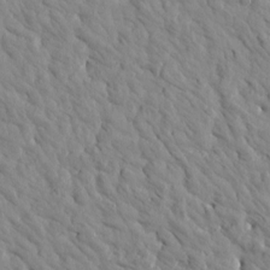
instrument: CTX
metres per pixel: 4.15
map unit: Htu
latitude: 1.8961
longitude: 179.1053
